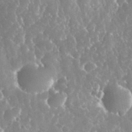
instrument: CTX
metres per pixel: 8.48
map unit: eHh
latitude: 34.9513
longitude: -58.1767
